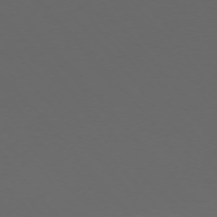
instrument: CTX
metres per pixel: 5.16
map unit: Ap
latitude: -75.6722
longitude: -68.6491
